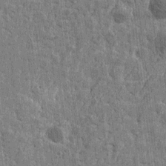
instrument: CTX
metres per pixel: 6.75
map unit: Htu
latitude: -3.0108
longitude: -179.6127
